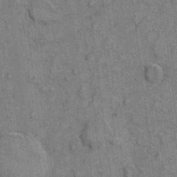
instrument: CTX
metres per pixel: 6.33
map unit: eHh
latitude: 6.6301
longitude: -64.5357
